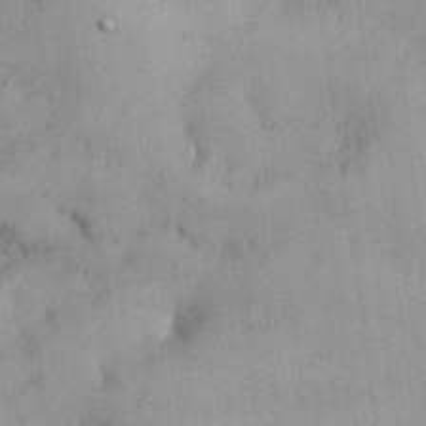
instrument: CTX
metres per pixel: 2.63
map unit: Nhu
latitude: 26.5168
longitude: -68.7246
